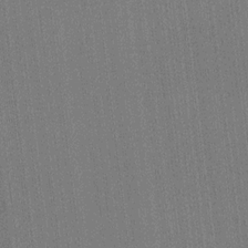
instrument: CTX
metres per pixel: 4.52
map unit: HNhu
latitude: 8.1578
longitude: 16.0094
